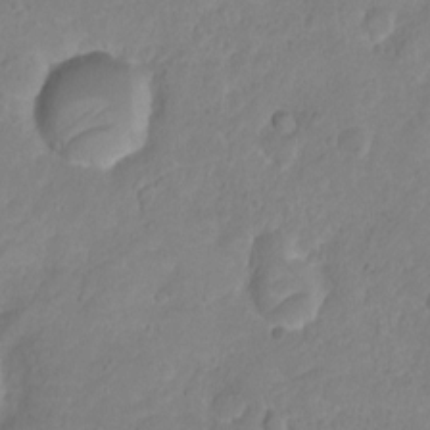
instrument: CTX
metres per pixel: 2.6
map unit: Ht
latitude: 1.6127
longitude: -35.0458
